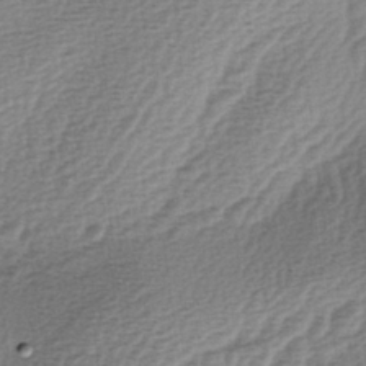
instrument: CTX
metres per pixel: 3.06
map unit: lAa
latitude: -3.4265
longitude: -128.3845
